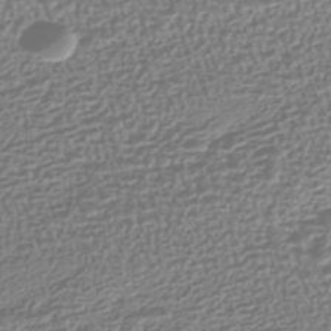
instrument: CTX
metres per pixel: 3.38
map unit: HNhu
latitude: -43.4076
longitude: 106.5574
